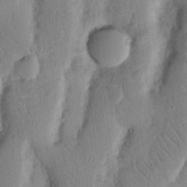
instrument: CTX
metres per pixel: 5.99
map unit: Nhu
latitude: 17.0836
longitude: -78.2334
